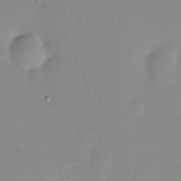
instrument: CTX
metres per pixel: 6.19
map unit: HNhu
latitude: 4.0633
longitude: 14.1039
